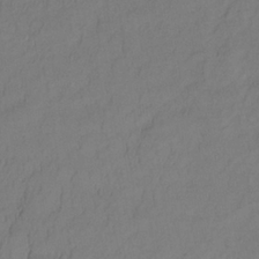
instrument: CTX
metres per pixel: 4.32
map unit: lHb
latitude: -34.8030
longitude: 69.6910
